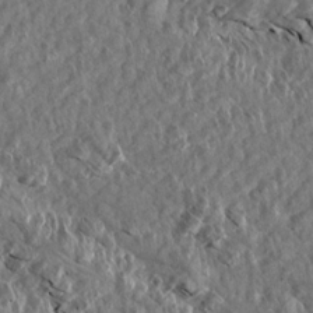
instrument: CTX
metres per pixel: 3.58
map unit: Aa
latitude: 13.8017
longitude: -141.9150
